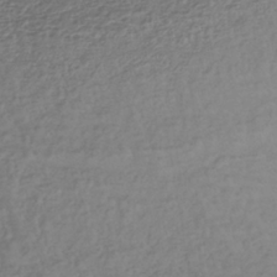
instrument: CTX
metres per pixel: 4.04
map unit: lHb
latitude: -37.6532
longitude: 70.3306
